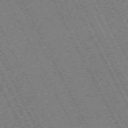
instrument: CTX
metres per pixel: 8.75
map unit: Hpe
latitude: -70.9353
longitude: 10.7652
